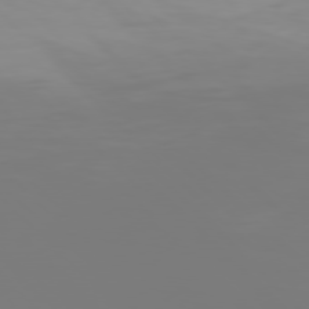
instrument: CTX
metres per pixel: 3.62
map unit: Hpe
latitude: 77.5560
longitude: -136.4979
